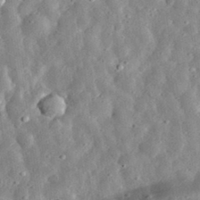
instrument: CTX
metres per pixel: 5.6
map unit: eHh
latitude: 33.9906
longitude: -79.2915
